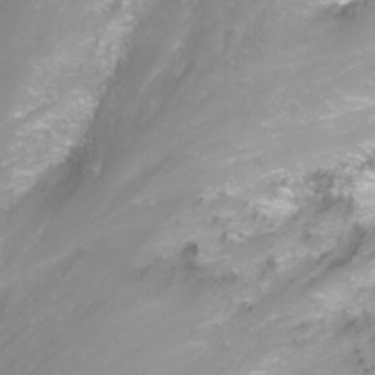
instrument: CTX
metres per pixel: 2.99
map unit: Nhu
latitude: -11.5966
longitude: -64.2900
